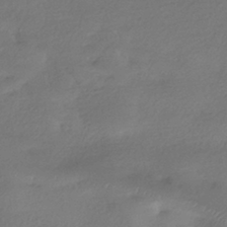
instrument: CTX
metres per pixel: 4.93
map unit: HNhu
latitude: -42.2739
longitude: 95.1053
